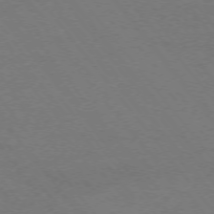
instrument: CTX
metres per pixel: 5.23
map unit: Ap
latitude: -75.4077
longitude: -74.6679
